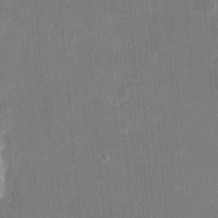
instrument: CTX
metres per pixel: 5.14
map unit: eHh
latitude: 20.2901
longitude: -67.8394
